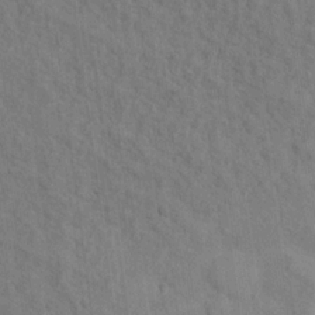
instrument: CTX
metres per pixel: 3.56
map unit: Hto
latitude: 14.7058
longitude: -38.2145
